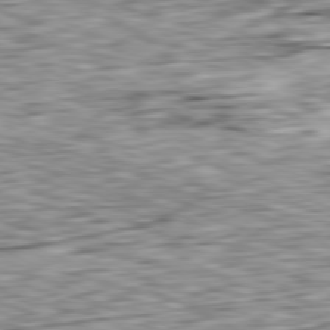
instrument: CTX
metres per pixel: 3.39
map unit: Ap
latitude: -81.4266
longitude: -82.9135
